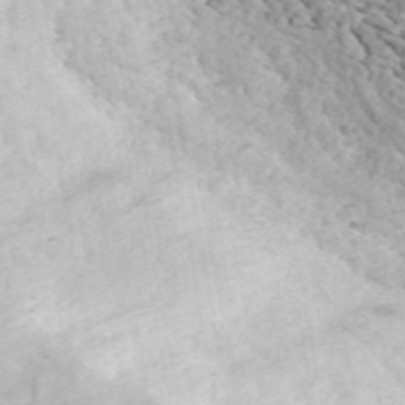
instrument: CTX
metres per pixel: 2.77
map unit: ANa
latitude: 45.5749
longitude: 28.2362
